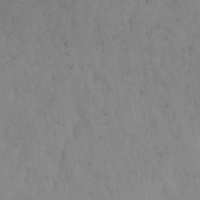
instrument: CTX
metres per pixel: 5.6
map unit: Nhu
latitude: 25.9339
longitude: -72.0822
